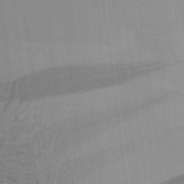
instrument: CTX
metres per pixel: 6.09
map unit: Aa
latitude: 26.6113
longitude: -136.5357
